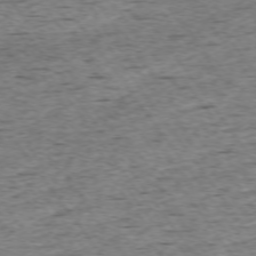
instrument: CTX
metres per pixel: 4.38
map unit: Ap
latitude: -74.2740
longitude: -87.6316
